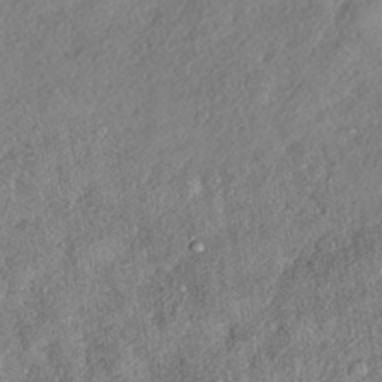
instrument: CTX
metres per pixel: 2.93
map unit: eHh
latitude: -41.6722
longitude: 121.5966
